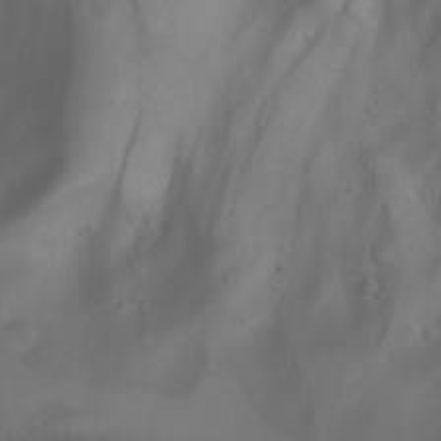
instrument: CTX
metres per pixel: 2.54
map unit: Aa
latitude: -3.5210
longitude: -72.2712
